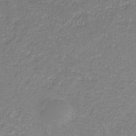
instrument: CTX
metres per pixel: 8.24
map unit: eHb
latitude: -31.4076
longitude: 67.2754
